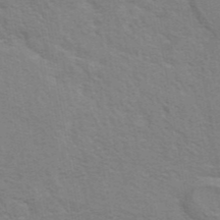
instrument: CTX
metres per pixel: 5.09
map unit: eAb
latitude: 42.6868
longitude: 107.9178
